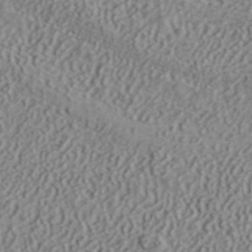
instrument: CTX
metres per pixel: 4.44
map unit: ANa
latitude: 41.4615
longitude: 30.0283
